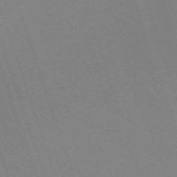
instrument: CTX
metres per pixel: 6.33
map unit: eHh
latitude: -64.5196
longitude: 51.5588
